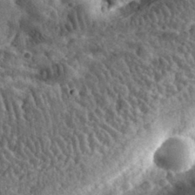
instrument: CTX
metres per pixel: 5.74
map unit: eHh
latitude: 34.1011
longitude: -79.4805
